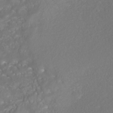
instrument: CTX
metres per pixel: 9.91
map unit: Nhe
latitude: -37.9745
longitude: -88.5546
